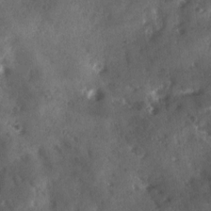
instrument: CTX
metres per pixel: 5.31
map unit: Ave
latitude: 17.9717
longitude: -131.5938
